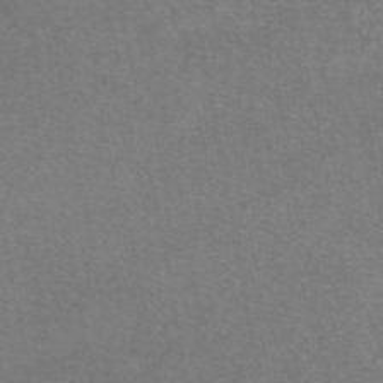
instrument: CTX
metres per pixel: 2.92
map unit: eAb
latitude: 47.5371
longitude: 106.1606
